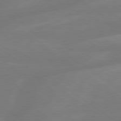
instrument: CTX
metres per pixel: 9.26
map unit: lApd
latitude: 79.3482
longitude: -142.1956
